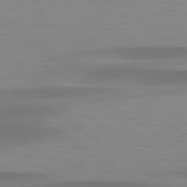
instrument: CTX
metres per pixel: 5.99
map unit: lApd
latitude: 79.4049
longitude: -92.3278
